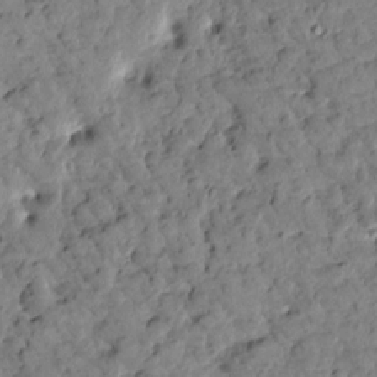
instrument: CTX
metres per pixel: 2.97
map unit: Htu
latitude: 1.7071
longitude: 179.8611
